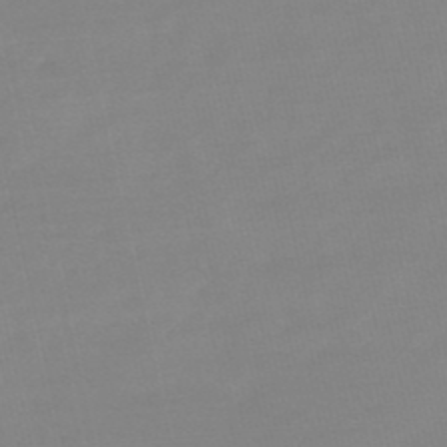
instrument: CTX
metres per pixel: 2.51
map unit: HNb
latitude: -49.7100
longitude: -38.5357
